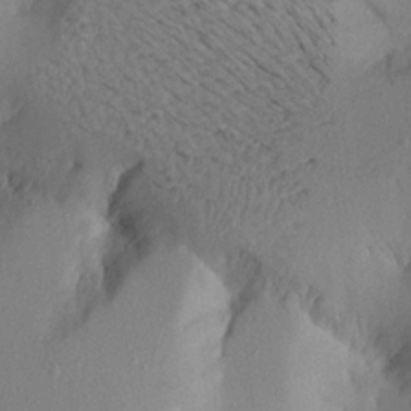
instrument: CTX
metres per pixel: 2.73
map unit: Aa
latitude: 22.1011
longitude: -144.9136
